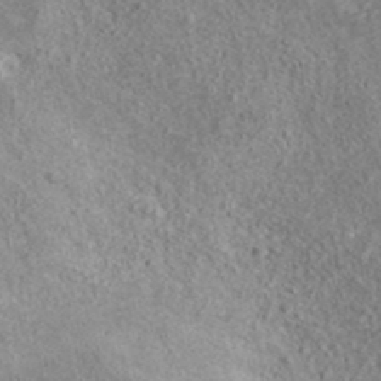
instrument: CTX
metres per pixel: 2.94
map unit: ANa
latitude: 41.3670
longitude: 17.9178
